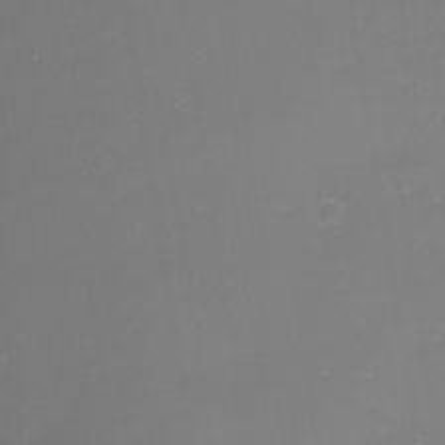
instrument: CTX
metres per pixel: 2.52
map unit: eHh
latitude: -3.3320
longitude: -75.8961
